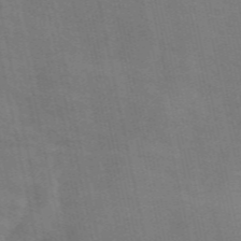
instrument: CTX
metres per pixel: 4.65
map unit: ANa
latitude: 50.3089
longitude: -82.4790
